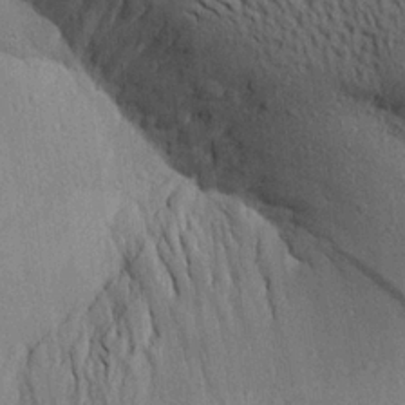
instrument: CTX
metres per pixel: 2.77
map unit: Aa
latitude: 22.6490
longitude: -144.4223
